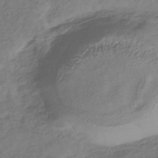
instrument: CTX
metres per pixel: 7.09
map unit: lHb
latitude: -35.1998
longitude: 69.2564
